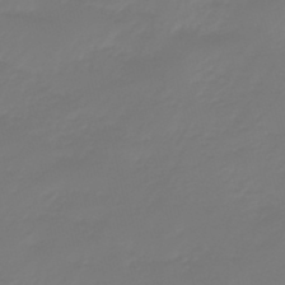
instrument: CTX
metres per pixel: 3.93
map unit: eHb
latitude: -46.7085
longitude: 82.8597
